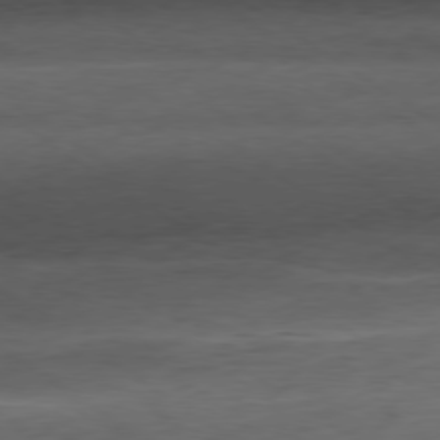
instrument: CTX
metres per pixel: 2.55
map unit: Hpe
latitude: -79.2187
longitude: 9.8611
